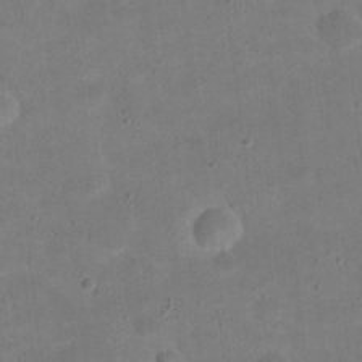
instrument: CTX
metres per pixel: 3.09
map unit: eHh
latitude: 20.4601
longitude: -63.6316
